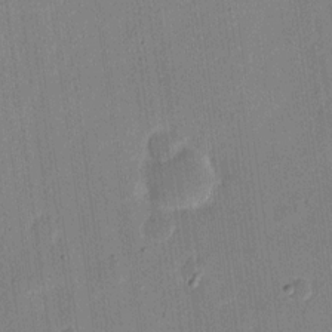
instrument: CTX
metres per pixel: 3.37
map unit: eHh
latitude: 10.3845
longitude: -68.5357
